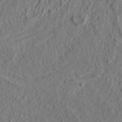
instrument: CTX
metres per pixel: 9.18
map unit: ANa
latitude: 37.8961
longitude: 20.0094
